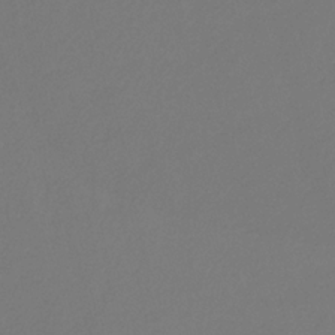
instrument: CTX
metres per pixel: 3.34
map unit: eHb
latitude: -30.3495
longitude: 66.5196
